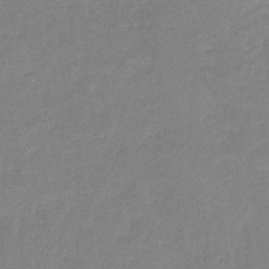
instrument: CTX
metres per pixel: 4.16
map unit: eHb
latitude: -32.6519
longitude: 74.8219
